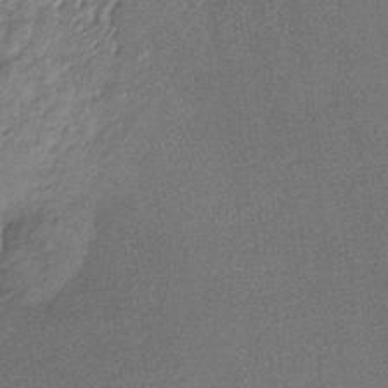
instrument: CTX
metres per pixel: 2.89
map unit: lHb
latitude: -36.5384
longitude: 68.3495
